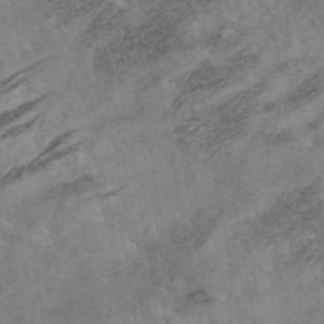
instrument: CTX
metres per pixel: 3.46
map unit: eAb
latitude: 45.2159
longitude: 124.2173
